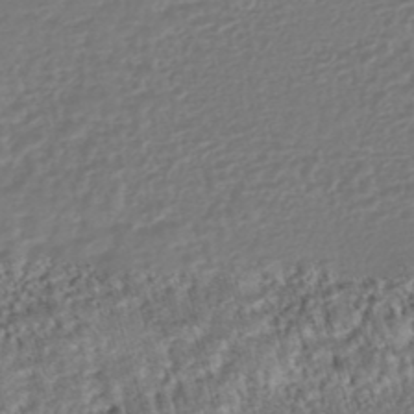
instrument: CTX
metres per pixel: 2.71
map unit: HNhu
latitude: -46.6896
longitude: 99.2565
